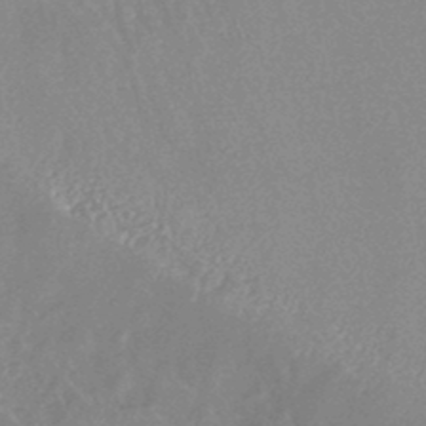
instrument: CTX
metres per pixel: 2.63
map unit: lHb
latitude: -44.5574
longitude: 79.7666
